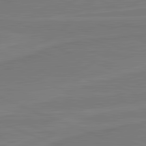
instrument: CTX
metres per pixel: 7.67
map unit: lApd
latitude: 82.0444
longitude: -174.0255
